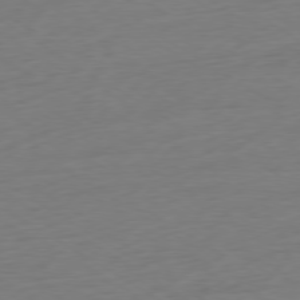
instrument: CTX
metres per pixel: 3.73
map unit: Ap
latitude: -78.8408
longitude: -58.1200
